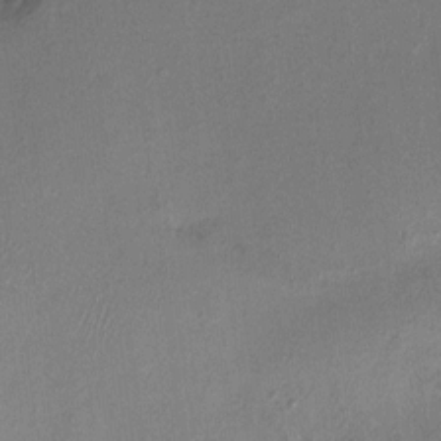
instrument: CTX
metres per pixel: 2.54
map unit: HNhu
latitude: 7.5938
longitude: 0.0661
